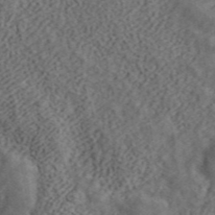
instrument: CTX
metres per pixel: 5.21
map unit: ANa
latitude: 44.9325
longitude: 45.7478
